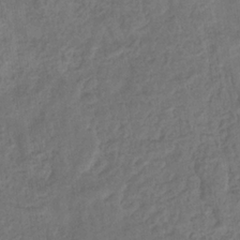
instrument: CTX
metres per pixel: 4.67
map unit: eHb
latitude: -34.0283
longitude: 76.7085
